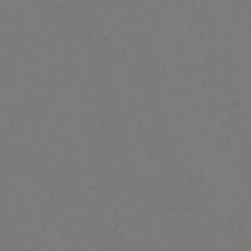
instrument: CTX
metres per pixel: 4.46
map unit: Nve
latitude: -58.5195
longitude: 60.3873
